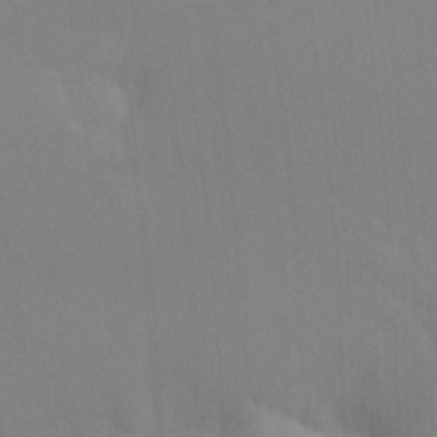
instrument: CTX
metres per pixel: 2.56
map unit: Hto
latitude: -8.2361
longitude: -48.4034
